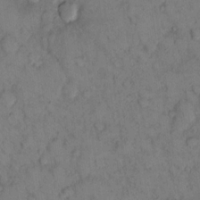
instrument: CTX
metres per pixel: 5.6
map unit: eHh
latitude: 14.3279
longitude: -62.9136
